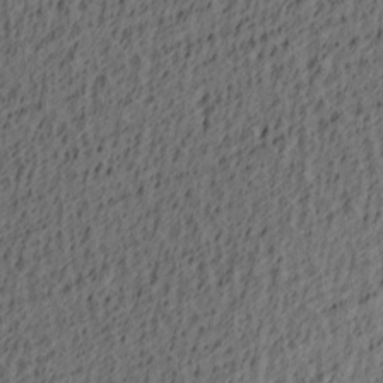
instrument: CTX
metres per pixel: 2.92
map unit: lAa
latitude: 4.1956
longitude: -114.2711
